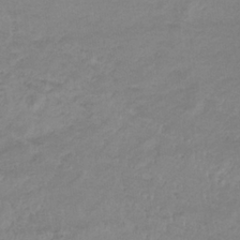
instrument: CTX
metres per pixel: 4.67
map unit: eHb
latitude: -32.9353
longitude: 68.3495
